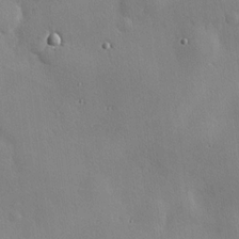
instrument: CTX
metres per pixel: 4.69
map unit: Hve
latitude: 18.7246
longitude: 150.4062
